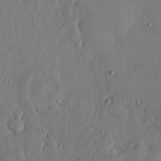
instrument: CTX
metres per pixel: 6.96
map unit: lHvf
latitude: 19.6316
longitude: -115.8205
